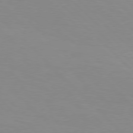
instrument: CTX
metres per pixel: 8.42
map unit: Hpe
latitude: 77.5938
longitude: -160.5168
